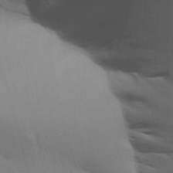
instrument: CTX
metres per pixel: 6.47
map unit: Aa
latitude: 31.9528
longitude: -141.2914
